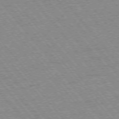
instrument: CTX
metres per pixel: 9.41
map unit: Ap
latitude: -75.7478
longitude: -87.0647
